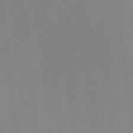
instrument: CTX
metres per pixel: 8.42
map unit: Hto
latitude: -11.5588
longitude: -38.2711
